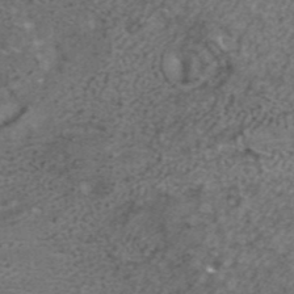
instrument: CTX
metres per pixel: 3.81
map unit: ANa
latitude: 42.3278
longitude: 26.8030
